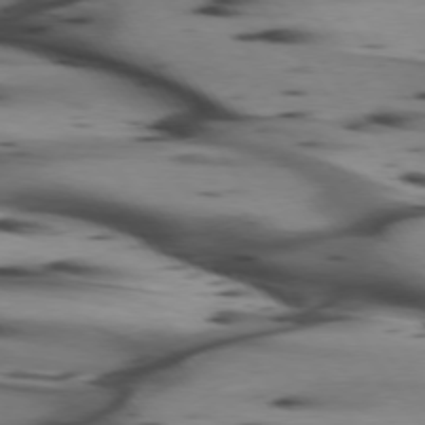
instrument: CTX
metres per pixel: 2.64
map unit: lApd
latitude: 74.6868
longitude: -64.6490
